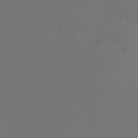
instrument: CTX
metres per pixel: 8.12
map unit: eHb
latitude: -30.8030
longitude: 63.6155
